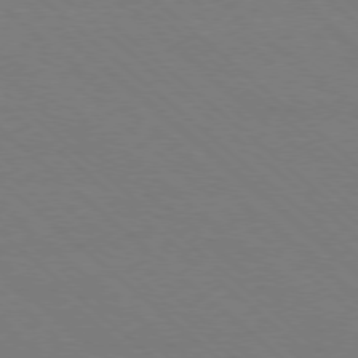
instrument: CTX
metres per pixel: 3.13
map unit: Ap
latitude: -78.2928
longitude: -84.4790
